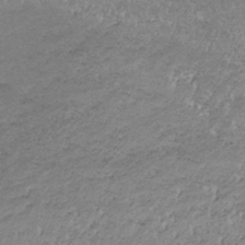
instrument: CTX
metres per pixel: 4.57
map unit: lHb
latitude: -34.2362
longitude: 68.0094
